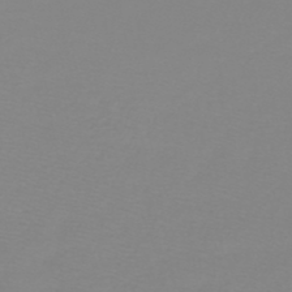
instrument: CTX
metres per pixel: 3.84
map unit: lHb
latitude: -44.5763
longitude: 55.4455
